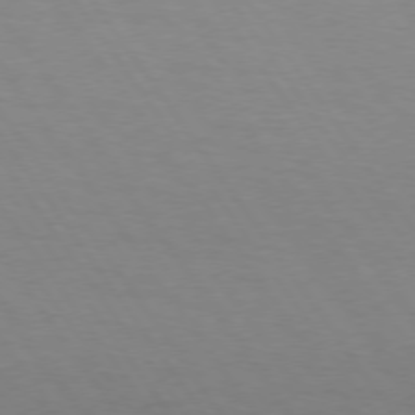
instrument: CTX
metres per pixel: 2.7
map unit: Hpe
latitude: 73.8962
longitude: -130.7247
